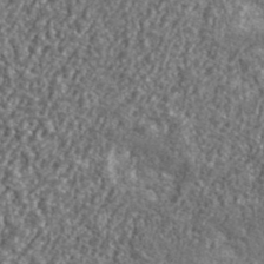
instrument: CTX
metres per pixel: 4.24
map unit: lHvf
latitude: 40.9324
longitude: -90.2334
